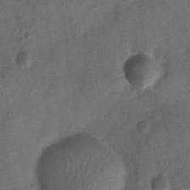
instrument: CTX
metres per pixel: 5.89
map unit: Ht
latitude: -10.3117
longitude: -22.4412
